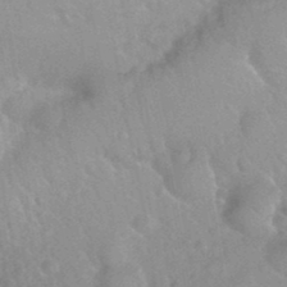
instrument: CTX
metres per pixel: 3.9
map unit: Nhu
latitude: 26.3845
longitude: -56.3089
